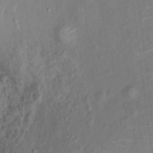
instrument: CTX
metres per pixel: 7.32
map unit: Ht
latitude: 14.1200
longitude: -40.2144
